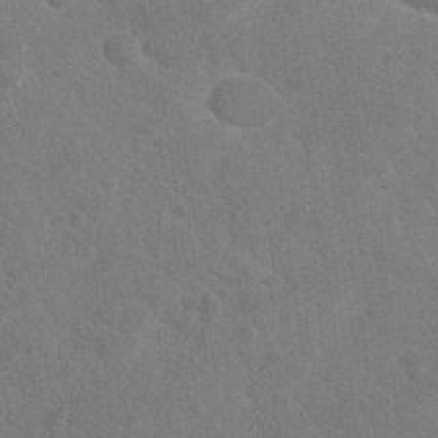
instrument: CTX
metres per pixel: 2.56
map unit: Nhu
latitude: -30.1228
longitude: -62.1767
